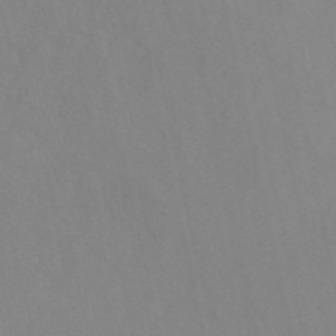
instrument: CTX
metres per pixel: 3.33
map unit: eAb
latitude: 47.0648
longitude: 112.8597
